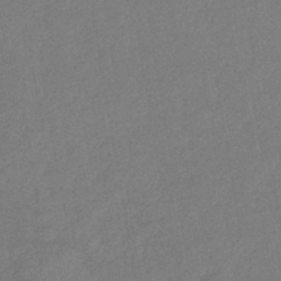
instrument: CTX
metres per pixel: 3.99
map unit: eHb
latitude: -41.2754
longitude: 79.4643
